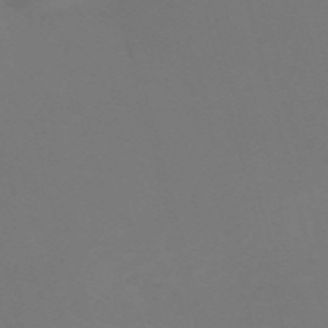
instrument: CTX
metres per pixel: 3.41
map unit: Nve
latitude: -58.6896
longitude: 60.1228
